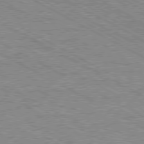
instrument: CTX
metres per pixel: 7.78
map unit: Hpe
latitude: -80.7841
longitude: 20.7652
